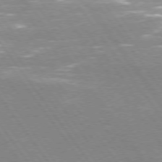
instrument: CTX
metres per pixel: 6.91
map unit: Hpe
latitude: 74.1200
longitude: -141.6504
